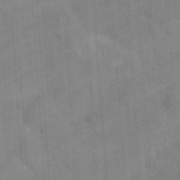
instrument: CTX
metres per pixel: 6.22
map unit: eHh
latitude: 25.1592
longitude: -65.4993
